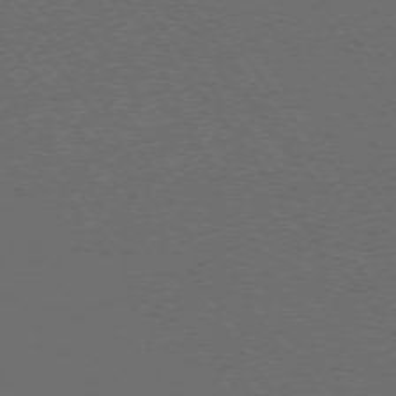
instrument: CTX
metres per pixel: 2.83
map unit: Ap
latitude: -76.1606
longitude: -62.8758
